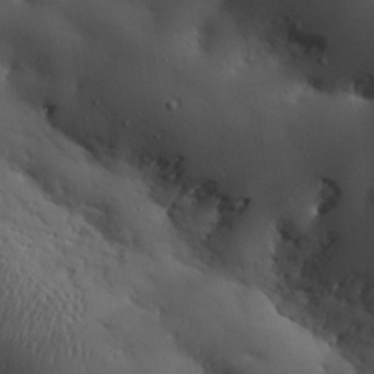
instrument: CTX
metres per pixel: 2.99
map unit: eHh
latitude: 29.8583
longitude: -81.7450
